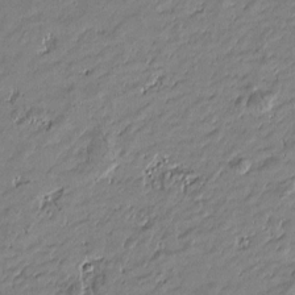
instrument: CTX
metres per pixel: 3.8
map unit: Htu
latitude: -6.2928
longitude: 177.1053
